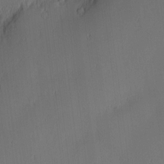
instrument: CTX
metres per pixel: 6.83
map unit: Nhu
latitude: 3.1592
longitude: -75.9906
